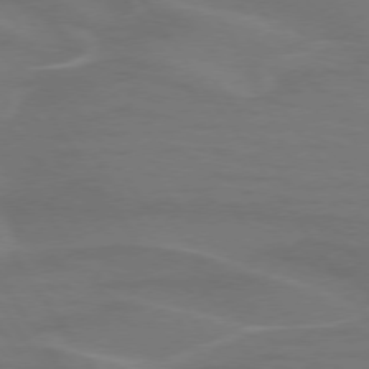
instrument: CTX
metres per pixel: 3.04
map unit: lApd
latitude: 74.4034
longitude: -61.6694
